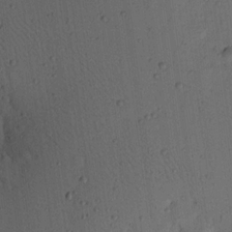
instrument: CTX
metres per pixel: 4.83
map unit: Nhu
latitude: 18.1200
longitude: -78.4601
